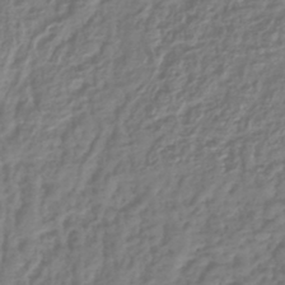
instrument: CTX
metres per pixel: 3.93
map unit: lHb
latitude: -41.0297
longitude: 73.3887
